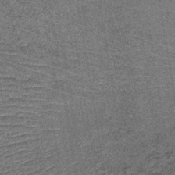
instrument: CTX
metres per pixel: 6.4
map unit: lHb
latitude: -39.8233
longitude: 66.0661
